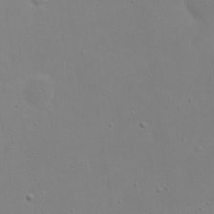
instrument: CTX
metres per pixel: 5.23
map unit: eHh
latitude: 18.5356
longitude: -71.8961
